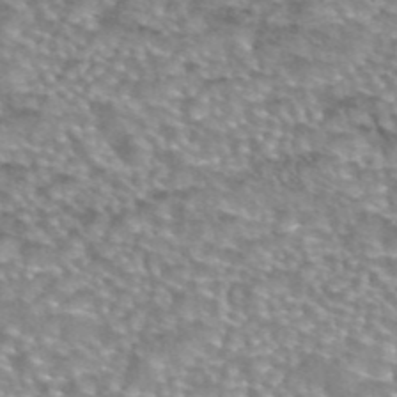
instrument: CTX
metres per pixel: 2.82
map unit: eAb
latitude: 44.0444
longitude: 104.5951
